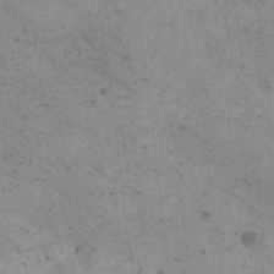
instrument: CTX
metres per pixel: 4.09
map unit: HNhu
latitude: -0.0094
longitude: 1.7289
